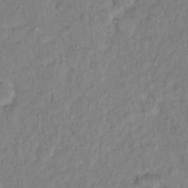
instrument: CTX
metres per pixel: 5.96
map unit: Hto
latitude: 13.4427
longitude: -37.4616
